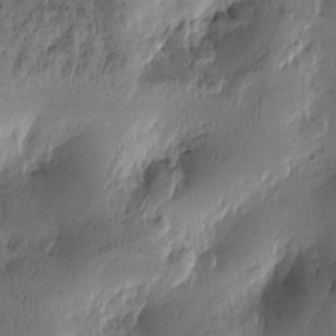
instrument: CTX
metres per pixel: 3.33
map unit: Htu
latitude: -2.9163
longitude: -177.3859
